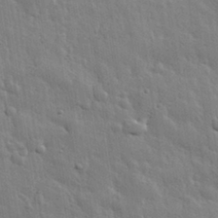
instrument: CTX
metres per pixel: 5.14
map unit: eHh
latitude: 31.1970
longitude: -79.1026
